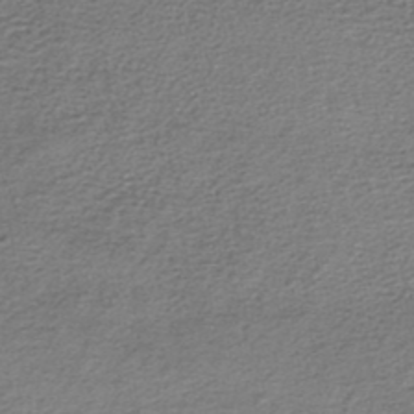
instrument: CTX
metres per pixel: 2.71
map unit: lHb
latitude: -45.2943
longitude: 58.6707
